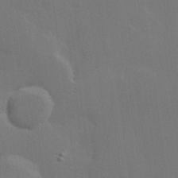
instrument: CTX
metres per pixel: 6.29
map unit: Hve
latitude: 22.7057
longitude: 146.0661
